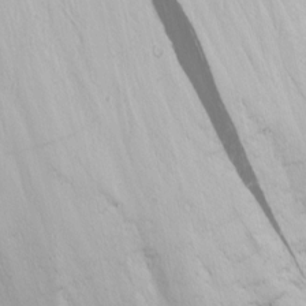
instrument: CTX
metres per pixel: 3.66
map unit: Nhu
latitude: -1.6911
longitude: -73.5183
